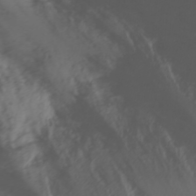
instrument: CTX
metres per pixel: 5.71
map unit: Htu
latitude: -5.4076
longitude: 137.8611
